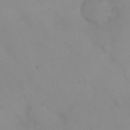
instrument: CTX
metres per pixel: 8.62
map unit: eHh
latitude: 24.2144
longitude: -64.2711
